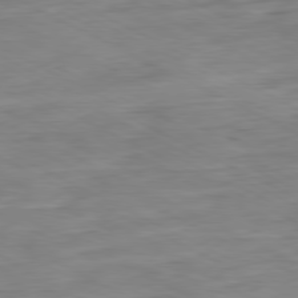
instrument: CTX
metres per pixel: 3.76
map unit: Ap
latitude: -80.6330
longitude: -76.0444
